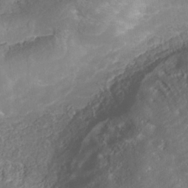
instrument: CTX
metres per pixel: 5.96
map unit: Nhu
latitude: -40.4629
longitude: -85.1592
